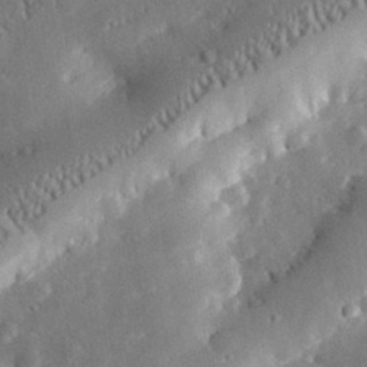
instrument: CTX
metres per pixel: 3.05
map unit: lHvf
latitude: 32.1956
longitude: -85.2915
